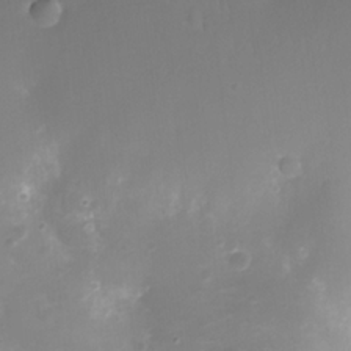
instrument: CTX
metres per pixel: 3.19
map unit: Ht
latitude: -11.7856
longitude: -23.3104
